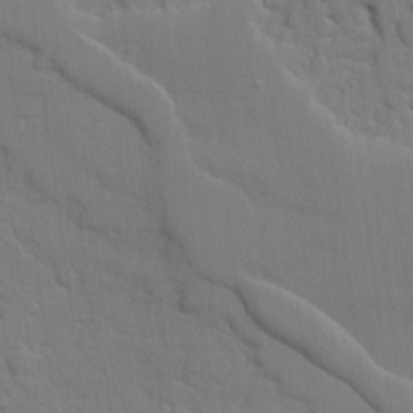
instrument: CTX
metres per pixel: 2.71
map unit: Ave
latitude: 18.4601
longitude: -128.4412
